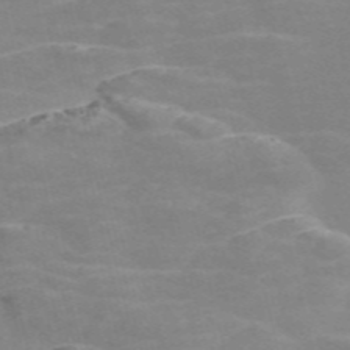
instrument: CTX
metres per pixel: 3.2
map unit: Nve
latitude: -58.1038
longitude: 63.1620
